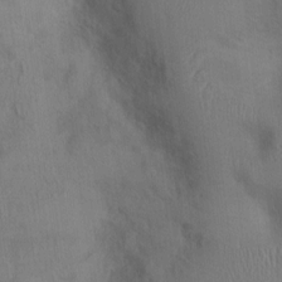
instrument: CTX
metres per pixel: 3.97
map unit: Ht
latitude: 0.2333
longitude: -13.4804
